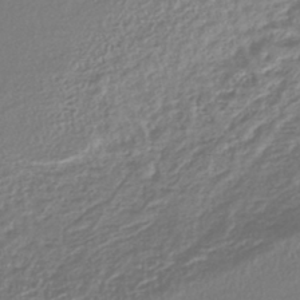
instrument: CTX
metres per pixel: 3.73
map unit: lHb
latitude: -42.3117
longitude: 68.8408
